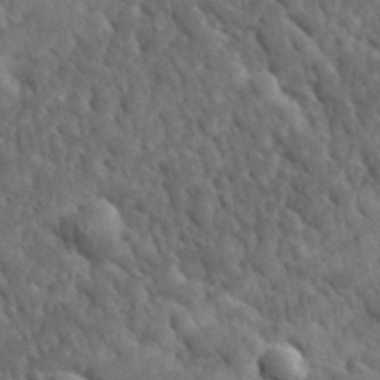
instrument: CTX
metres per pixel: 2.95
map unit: lHvf
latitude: 35.3859
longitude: -87.3481
